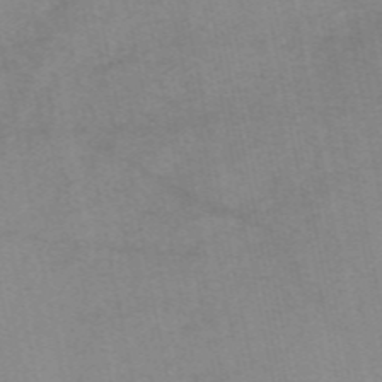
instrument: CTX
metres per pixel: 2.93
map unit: eAb
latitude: 48.9703
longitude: 103.5021
